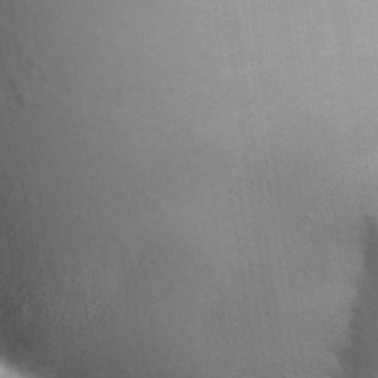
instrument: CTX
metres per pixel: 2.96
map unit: Aa
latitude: 30.7813
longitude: -145.8394
